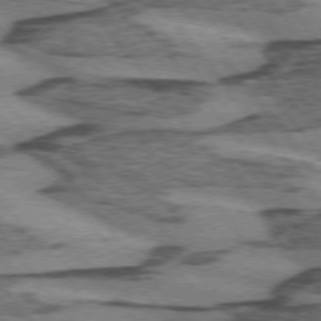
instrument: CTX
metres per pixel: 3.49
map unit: lApd
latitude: 74.4034
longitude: -76.8002
